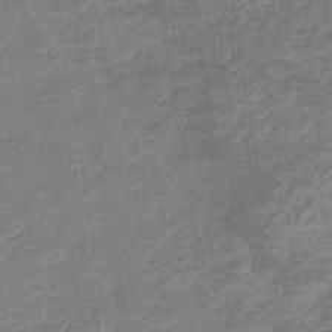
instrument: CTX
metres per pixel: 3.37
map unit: eHb
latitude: -35.6722
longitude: 77.7100
